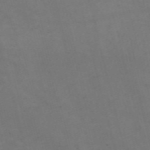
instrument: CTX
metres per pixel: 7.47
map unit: Nve
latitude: -57.2187
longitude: 52.9163
